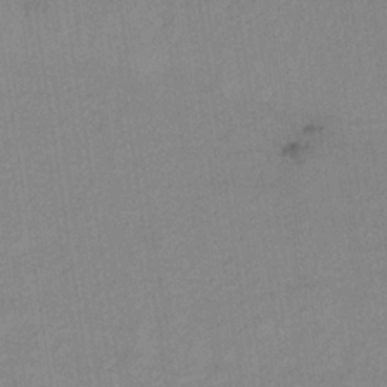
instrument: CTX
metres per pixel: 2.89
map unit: lHb
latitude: -35.7855
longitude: 71.8800
